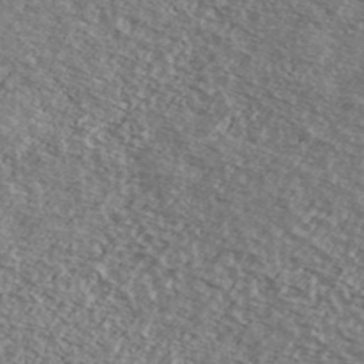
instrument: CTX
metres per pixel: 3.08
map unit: Ave
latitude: 39.0836
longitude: -109.3481
